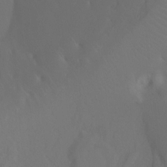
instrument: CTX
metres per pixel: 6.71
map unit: Ht
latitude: -7.5210
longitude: -27.9150
